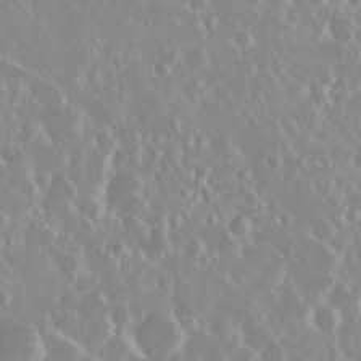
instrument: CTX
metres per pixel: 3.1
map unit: Nhu
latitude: 29.1970
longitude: -61.7827
